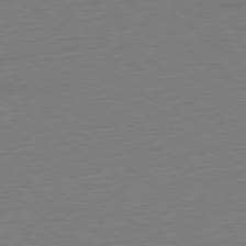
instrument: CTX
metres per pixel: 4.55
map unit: Ap
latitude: -79.0108
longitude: -68.8002
